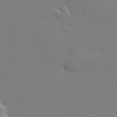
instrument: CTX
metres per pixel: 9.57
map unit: lHvf
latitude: 27.1403
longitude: 143.3887
